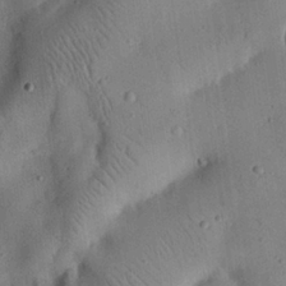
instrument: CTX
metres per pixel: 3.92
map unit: eHh
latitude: 25.1214
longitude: -69.0081
